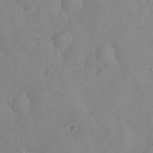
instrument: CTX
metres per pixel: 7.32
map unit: eHh
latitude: 24.5356
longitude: -63.5938
